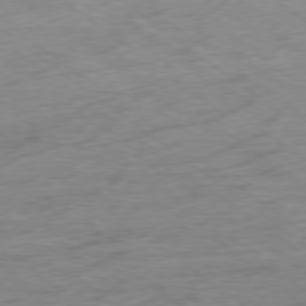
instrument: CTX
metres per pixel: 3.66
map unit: Hpe
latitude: -78.9919
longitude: -22.6490
